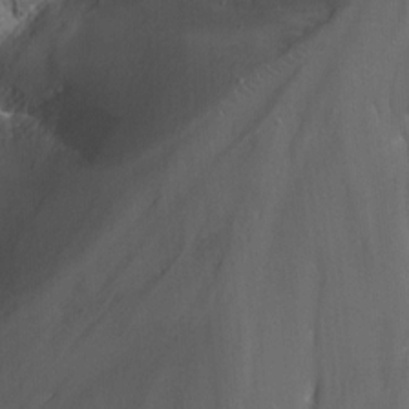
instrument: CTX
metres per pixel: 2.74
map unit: Nhu
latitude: -13.8045
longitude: -65.2348
